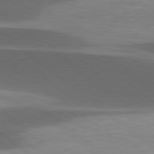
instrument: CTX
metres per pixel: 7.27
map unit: lApd
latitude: 78.7813
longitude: -48.1767
